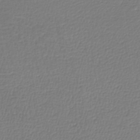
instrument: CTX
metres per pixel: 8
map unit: lHb
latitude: -43.7477
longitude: 66.3117
